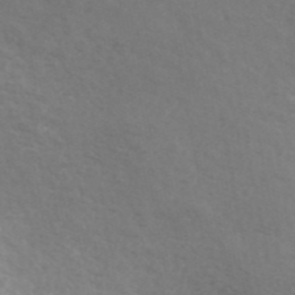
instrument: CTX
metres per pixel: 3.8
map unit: ANa
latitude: 43.3860
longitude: 24.0472
